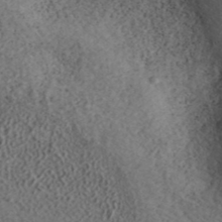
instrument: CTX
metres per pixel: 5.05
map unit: ANa
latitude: 39.9339
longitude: 17.8423
